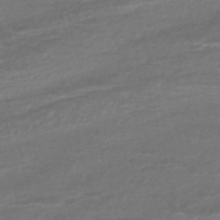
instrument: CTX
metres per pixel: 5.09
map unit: ANa
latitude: -45.3510
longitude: 104.6707
